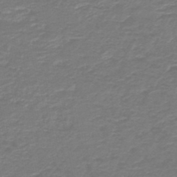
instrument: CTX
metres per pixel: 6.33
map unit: HNb
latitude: -47.2187
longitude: 52.9919
